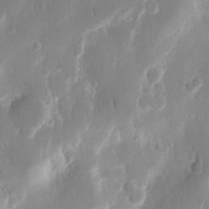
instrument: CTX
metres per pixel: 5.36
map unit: eHh
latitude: 12.4034
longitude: -71.7638
